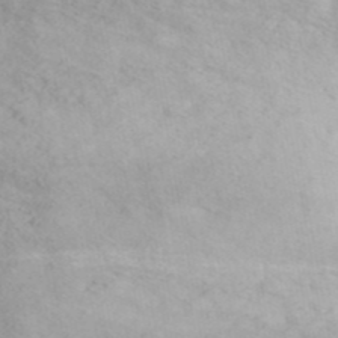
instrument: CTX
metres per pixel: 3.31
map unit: ANa
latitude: 42.4790
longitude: 52.4818
